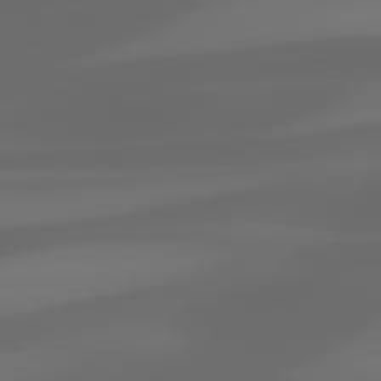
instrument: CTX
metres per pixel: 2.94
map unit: lApd
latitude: 81.2159
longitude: 123.8234
